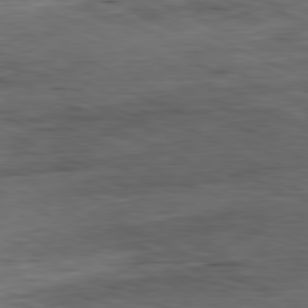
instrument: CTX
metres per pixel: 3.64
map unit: Ap
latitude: -81.1242
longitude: -69.3671
